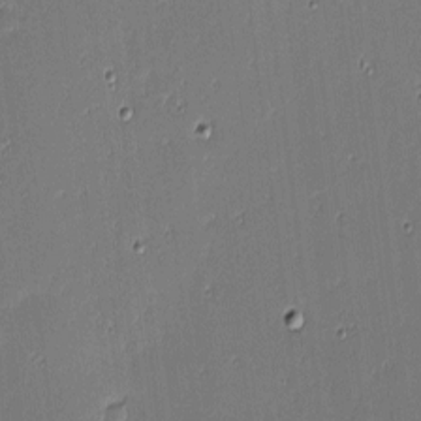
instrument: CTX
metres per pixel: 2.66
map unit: eHh
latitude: -3.7477
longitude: -82.5545
